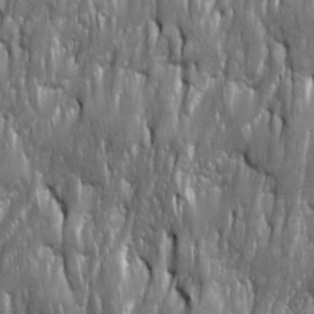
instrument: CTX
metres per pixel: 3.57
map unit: Ave
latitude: 15.9528
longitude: -135.0269
